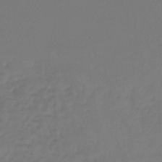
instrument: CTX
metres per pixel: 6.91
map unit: lHb
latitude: -45.5210
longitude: 62.2361
